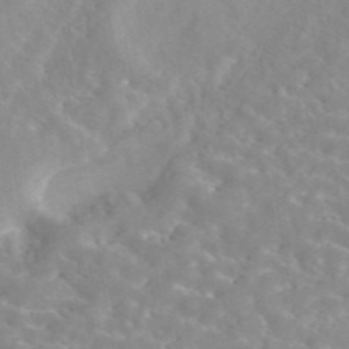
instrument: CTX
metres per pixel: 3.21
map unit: eAb
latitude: 44.9891
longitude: 126.7274
